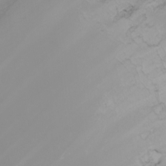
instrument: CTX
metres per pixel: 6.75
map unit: Nhu
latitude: -7.5777
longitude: -90.4979
